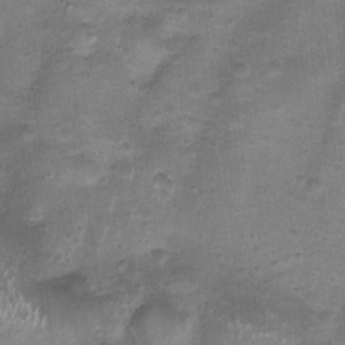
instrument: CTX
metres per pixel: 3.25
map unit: Nhu
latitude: 3.1781
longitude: -15.8773
